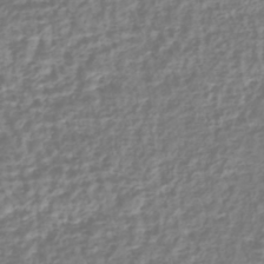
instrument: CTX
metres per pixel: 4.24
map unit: HNhu
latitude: -43.8611
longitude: 106.3496
